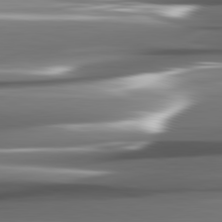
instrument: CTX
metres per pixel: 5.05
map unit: lApd
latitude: 82.2333
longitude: -141.1214
